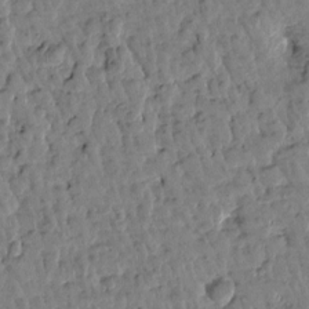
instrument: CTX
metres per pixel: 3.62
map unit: Htu
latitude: 0.6868
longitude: -179.8773
